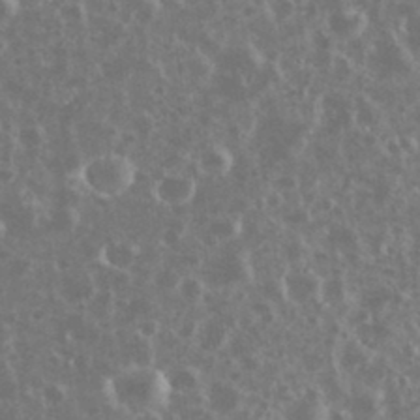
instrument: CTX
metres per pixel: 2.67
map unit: eHh
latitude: 34.5923
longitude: -60.7246
